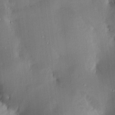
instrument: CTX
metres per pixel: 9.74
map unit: Aa
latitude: 15.4805
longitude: -148.7057
